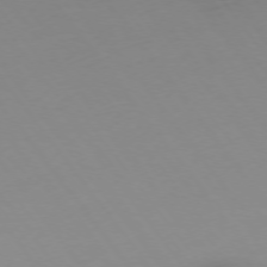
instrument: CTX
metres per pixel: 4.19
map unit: Hpe
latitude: -74.8975
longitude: 3.1242
